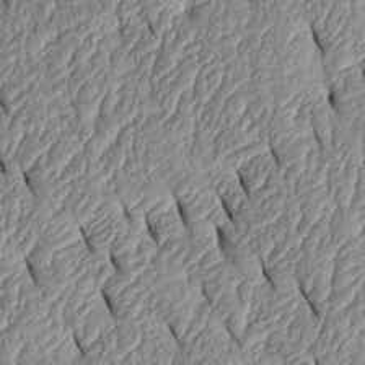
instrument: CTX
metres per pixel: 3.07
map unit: Htu
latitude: 1.8394
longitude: 149.0865
